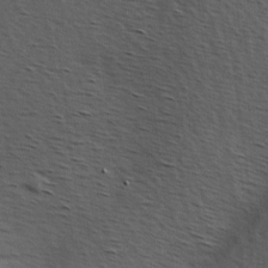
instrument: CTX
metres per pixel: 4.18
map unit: Hve
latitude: 2.6301
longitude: -124.1200
